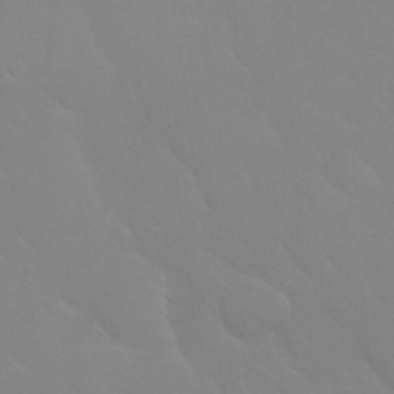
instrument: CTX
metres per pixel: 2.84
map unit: Nhu
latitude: 26.1767
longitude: -56.8568
